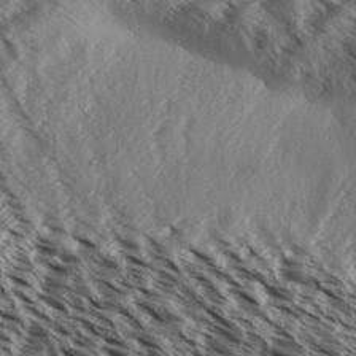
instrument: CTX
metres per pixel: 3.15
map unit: Aa
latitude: 31.7450
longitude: -137.7828
